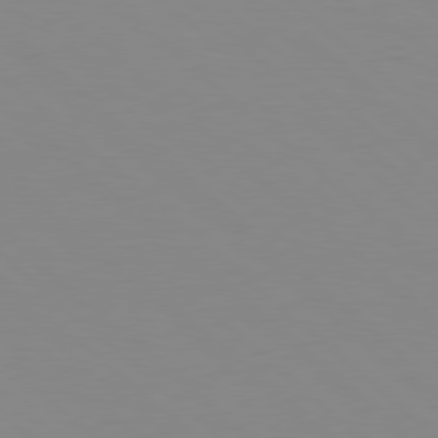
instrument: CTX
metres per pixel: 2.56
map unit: Hpe
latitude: 78.3468
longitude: -165.2726
